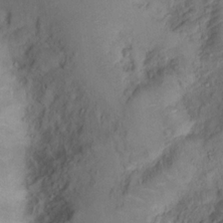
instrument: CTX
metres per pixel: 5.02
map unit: Hto
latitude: 14.3657
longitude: -29.7638
